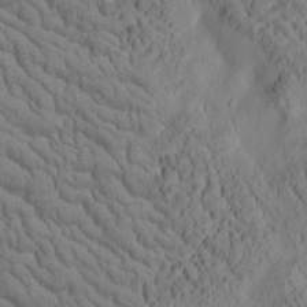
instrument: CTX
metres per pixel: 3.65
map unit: Htu
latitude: -2.8596
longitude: 174.4251
